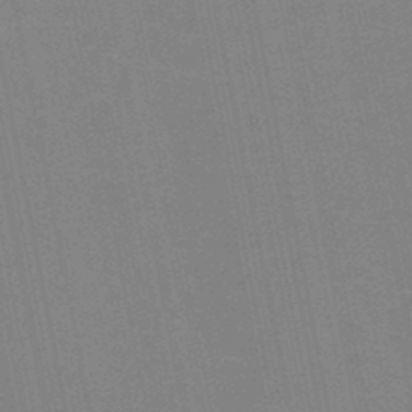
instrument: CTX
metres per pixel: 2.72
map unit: HNb
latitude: -48.4440
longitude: -47.7261
